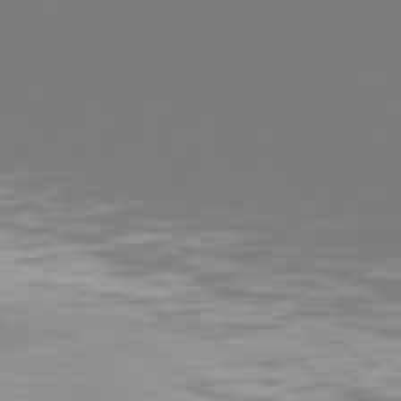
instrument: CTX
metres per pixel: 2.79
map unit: Hpe
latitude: 76.9513
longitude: -134.1200
